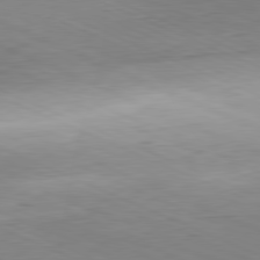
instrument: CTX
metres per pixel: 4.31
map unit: Hpe
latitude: -81.9556
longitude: 13.5210
